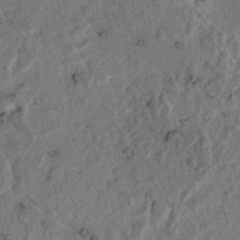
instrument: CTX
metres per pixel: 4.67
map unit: lAvf
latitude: 5.1970
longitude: 158.8030
